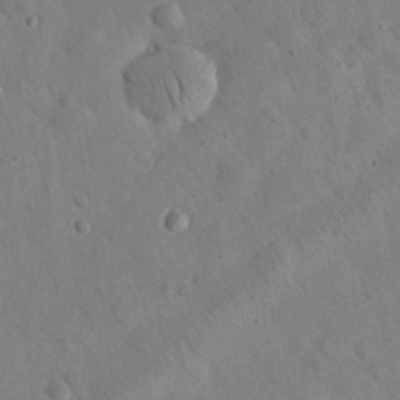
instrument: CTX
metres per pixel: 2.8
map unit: eHh
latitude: 25.0458
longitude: -67.0269
